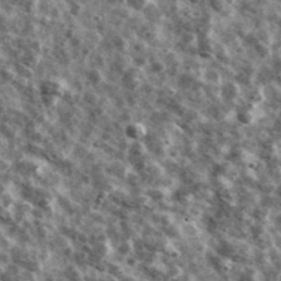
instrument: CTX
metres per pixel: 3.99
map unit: Ave
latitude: 42.0444
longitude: -107.5749
